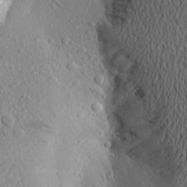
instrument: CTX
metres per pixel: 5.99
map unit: Aa
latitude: 23.3859
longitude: -145.0647
